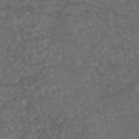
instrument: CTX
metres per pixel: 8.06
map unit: eAb
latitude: 46.1200
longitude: 114.0472
